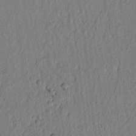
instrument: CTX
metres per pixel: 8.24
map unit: lAvf
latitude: 6.9514
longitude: 164.8219
